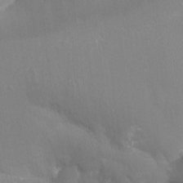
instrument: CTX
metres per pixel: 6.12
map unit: Aa
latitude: -12.9353
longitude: -68.2334
